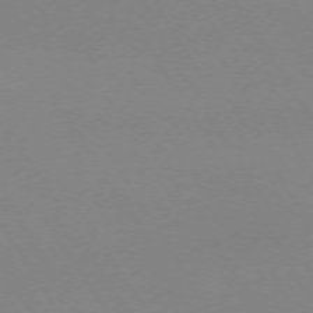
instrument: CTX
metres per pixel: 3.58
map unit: Ap
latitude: -73.5021
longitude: -72.6680
